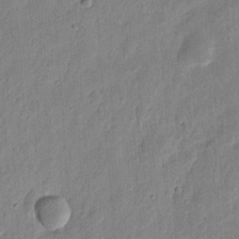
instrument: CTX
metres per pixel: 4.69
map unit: eHh
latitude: 7.7450
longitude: -73.3671
